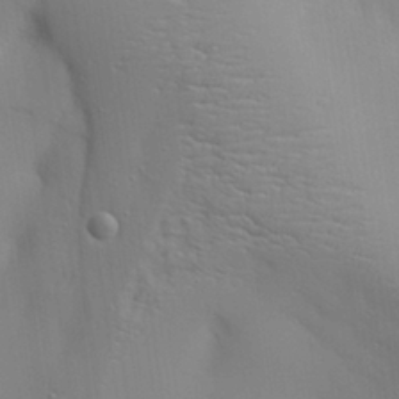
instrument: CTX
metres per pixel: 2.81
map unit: Aa
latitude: 26.6680
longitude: -138.3089
